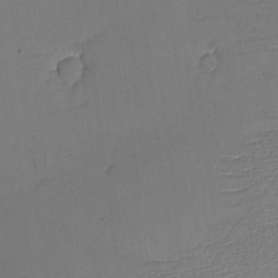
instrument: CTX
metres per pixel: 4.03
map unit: eHh
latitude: -4.3117
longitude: -79.2348
